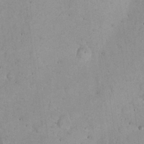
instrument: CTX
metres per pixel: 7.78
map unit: eHh
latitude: 22.7246
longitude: -58.3656
